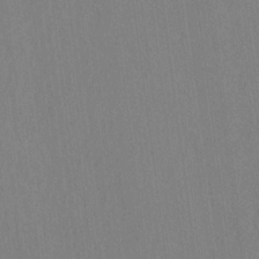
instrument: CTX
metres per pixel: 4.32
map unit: HNhu
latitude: -28.9542
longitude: 66.7841
